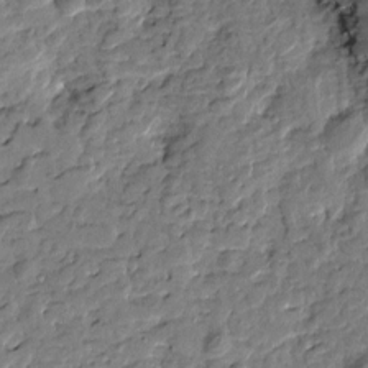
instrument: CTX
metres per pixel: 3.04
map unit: Htu
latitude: -1.6344
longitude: -179.4994
